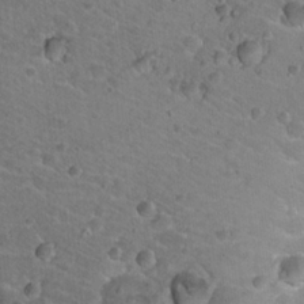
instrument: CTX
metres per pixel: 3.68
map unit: Hto
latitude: 19.5938
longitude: -33.2915
